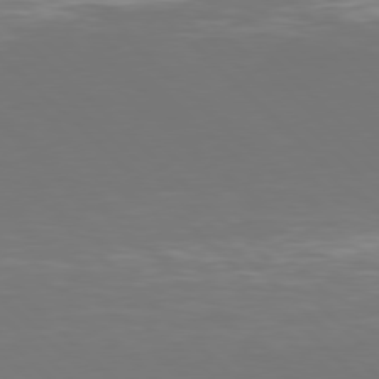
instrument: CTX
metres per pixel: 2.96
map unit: Hpe
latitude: 77.5749
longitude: -170.2144
